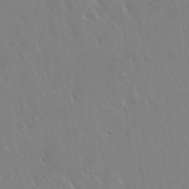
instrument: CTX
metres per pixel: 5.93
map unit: Hto
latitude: 17.1781
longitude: -57.0458
